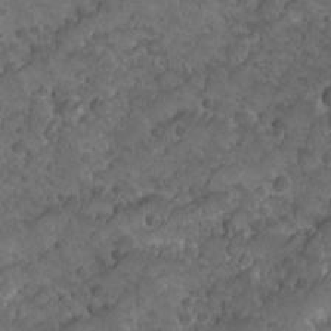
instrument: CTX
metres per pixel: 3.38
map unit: Ave
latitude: 10.2523
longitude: -105.2348
